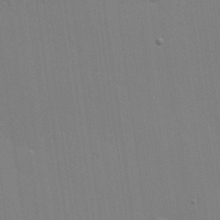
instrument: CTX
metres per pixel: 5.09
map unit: Hve
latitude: 25.6504
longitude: -91.2348
